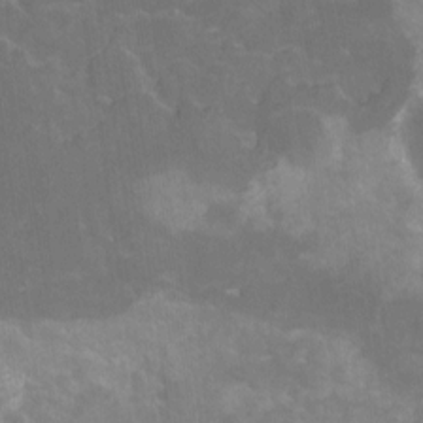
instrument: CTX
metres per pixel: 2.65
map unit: Nhu
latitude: -17.0298
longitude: -50.3467
